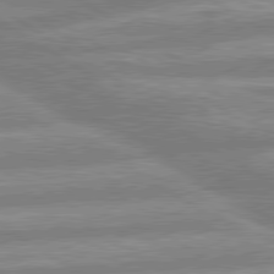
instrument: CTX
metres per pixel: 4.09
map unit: lApd
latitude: 80.1389
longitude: -164.9136
